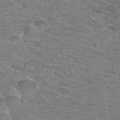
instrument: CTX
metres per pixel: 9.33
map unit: Hto
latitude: 32.7435
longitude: -41.6315
